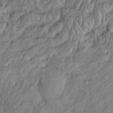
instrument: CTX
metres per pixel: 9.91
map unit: Htu
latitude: -3.7099
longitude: 157.8422
